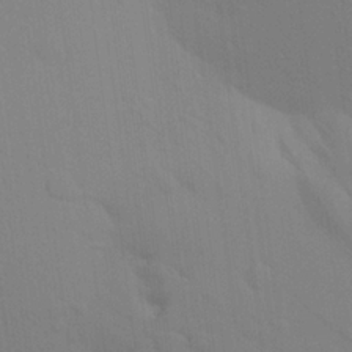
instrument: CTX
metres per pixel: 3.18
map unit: Aa
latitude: 24.4601
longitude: -145.5938
